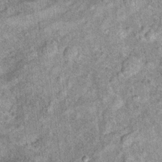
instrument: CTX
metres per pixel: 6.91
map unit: Ht
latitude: 10.1011
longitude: -38.7624
